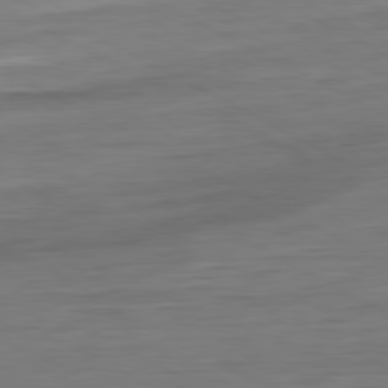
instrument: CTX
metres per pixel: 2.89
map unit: Ap
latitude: -81.5399
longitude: -78.4790
